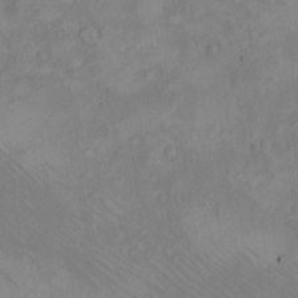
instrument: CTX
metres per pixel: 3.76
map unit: eHh
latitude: -8.4062
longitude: -69.2915
